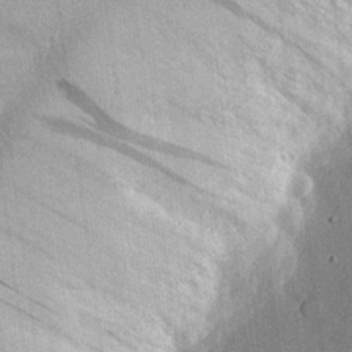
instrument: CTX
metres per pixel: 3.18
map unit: eHh
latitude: 27.9717
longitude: -79.1026
